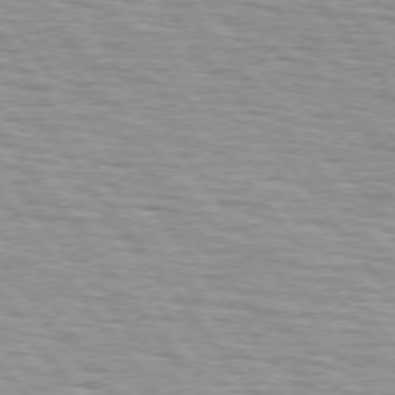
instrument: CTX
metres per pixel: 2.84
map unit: lApd
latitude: 74.9514
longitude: -75.7639
